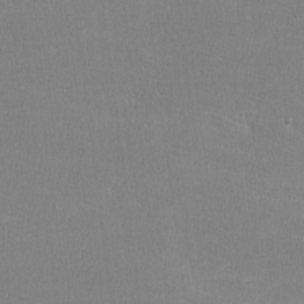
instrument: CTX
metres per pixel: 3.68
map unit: lHvf
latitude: -12.4818
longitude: -101.1214
